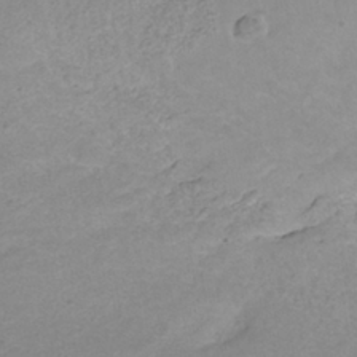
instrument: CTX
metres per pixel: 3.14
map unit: ANa
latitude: -37.1620
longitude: 95.1431
